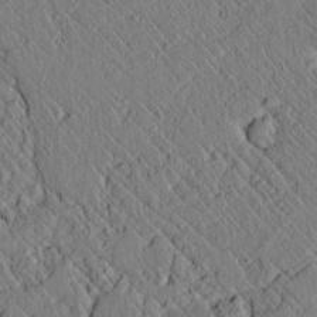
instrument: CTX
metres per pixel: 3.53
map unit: lAvf
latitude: 7.2348
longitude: 159.6721
